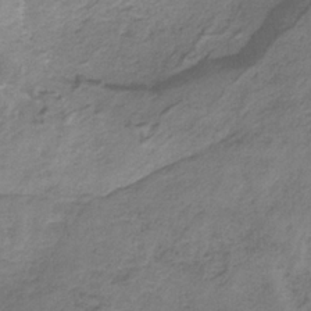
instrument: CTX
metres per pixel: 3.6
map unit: HNb
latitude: -33.2565
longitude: 58.8219
